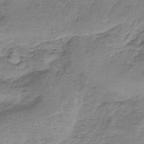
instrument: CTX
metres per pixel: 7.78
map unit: HNb
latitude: -35.1998
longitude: 58.5006
